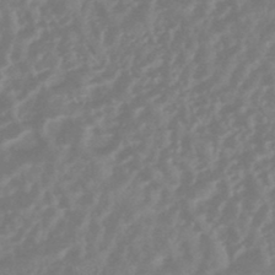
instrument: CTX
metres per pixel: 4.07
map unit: HNhu
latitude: -45.1242
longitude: 91.6155
